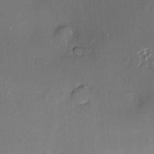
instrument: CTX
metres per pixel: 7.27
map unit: Hve
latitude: -9.3698
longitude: 175.3131
